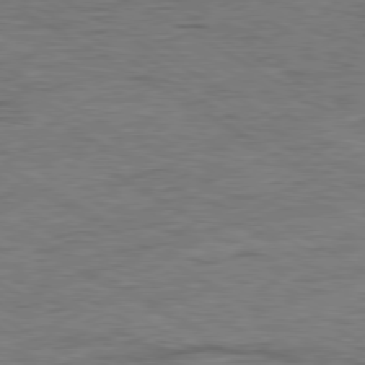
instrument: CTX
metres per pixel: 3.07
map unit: Ap
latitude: -80.2362
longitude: -77.7071
